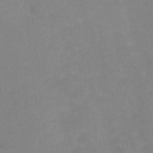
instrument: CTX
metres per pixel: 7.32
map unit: HNhu
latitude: -1.1809
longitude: -3.3104
